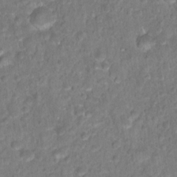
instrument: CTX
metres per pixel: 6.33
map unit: Hto
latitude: 17.6883
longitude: -40.3278
